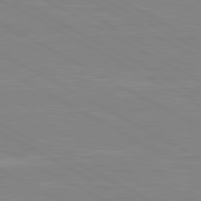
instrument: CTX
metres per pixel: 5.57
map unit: lApd
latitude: 80.6301
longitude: 171.3132
